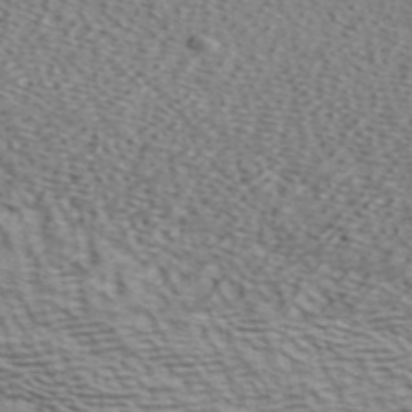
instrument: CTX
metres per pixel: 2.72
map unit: ANa
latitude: 42.7624
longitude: 54.8597
